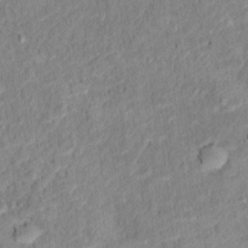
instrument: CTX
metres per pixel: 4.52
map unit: Hto
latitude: 12.0255
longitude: -38.2145
